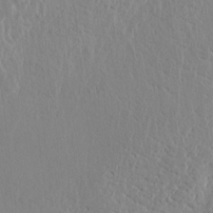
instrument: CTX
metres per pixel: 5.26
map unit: HNhu
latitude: 11.4049
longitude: 22.8219
